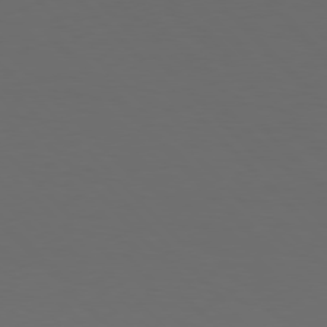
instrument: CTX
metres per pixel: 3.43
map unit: Hpe
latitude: 77.0080
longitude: -167.4804
